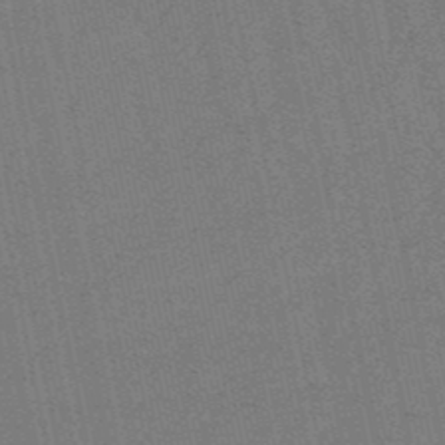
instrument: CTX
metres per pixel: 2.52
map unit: lHb
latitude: -49.8234
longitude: 79.4643
